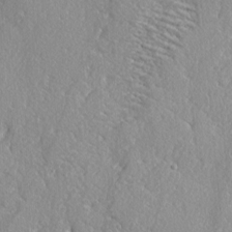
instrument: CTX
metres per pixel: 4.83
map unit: lAvf
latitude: -4.9352
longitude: -109.2537
